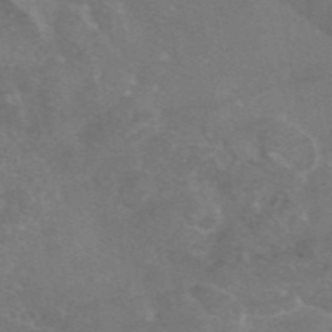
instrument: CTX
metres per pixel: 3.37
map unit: eAb
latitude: 46.4223
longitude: 115.6722
